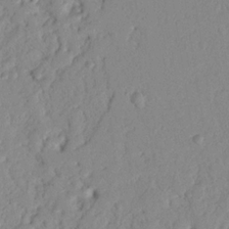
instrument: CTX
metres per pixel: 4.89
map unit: Nhu
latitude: 19.9717
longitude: -77.3859
